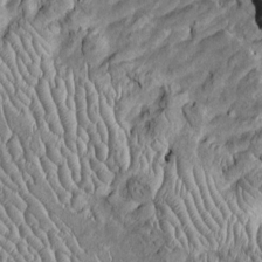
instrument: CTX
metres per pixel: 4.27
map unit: Htu
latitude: -6.0850
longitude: 157.3698
